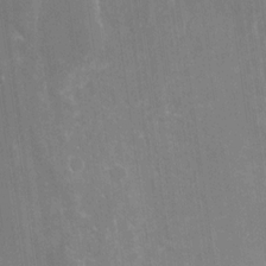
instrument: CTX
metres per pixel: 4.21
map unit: Nhu
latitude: -28.8975
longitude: -80.3845
